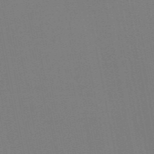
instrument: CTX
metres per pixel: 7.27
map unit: HNb
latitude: -54.8597
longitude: -39.3671
